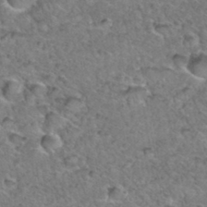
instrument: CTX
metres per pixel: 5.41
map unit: Hto
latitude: 35.5371
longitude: -48.0822
